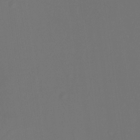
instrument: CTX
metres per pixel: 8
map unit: Nhu
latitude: -13.9178
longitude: -52.1011
